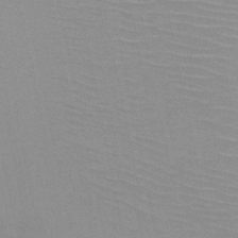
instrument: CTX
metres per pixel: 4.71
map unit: HNb
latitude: -48.0661
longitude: -43.4993
